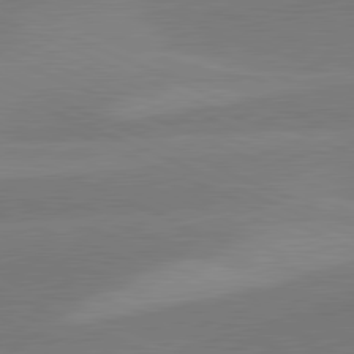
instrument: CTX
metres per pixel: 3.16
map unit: lApd
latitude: 81.3482
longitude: 124.9542
